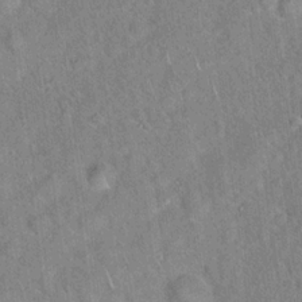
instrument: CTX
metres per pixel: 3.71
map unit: Hto
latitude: 17.8394
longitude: -52.3279
